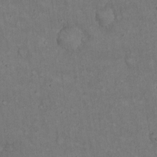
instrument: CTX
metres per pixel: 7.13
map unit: Hto
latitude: 15.0837
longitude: -61.6505
